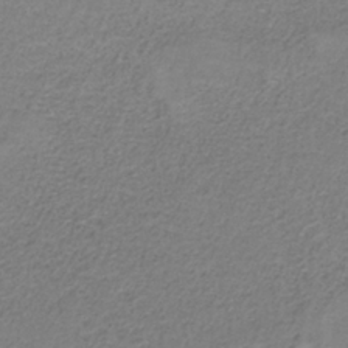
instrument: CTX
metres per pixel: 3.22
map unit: HNb
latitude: -34.7274
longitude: 53.4265
